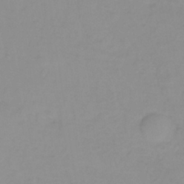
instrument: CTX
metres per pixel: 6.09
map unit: lHb
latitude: -34.4629
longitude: 70.4251
